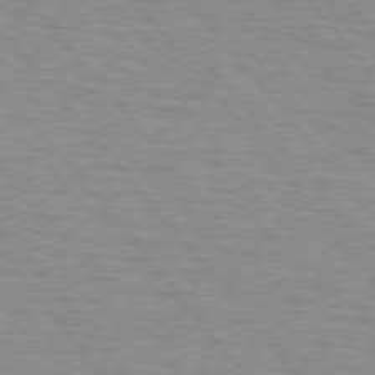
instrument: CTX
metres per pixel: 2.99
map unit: lApd
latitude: 75.5560
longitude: -75.1781
